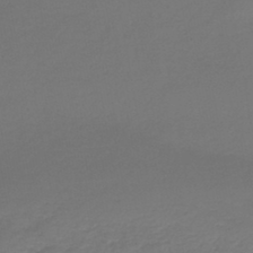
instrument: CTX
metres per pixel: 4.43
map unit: lHb
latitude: -44.5952
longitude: 67.9556
